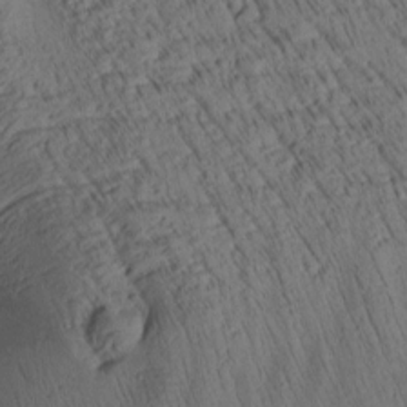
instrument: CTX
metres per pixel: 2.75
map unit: Htu
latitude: 2.7813
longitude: 178.6896
